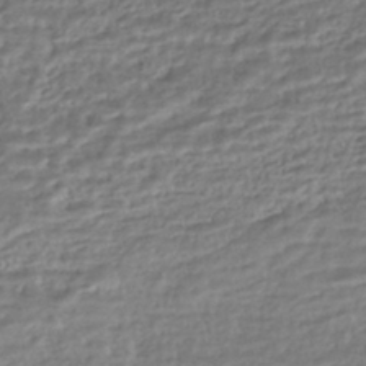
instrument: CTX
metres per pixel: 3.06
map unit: HNhu
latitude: -45.0298
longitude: 100.9919
